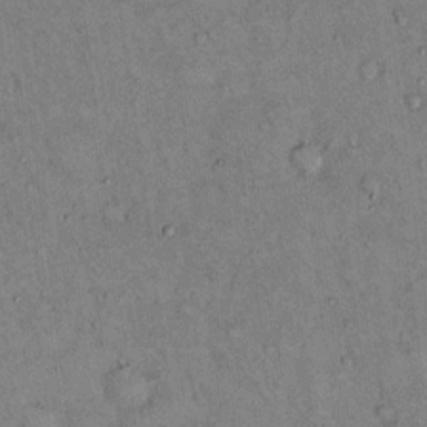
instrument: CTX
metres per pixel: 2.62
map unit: Hto
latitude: 13.5371
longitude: -59.1403
